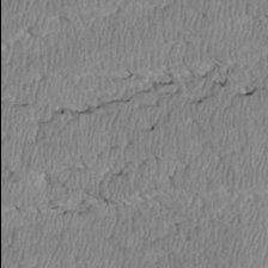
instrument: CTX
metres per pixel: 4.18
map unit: Htu
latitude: 3.4804
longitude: 150.0094
